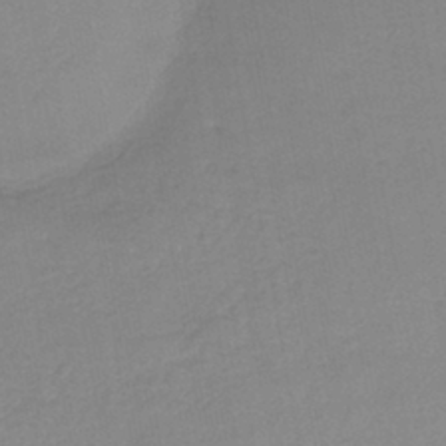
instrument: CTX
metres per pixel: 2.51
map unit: lHb
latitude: -41.6533
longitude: 73.8422
